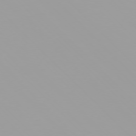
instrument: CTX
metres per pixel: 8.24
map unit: Ap
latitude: -77.3699
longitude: -73.0081
